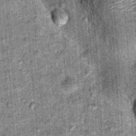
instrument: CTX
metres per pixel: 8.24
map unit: Hto
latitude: 15.8206
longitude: -35.0458
